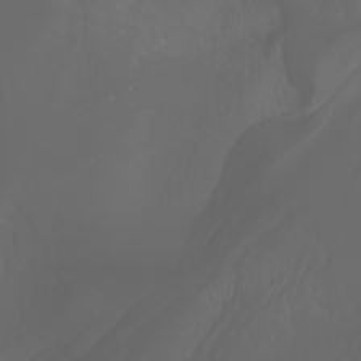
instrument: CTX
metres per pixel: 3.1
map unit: Htu
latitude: -1.5211
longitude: -75.9339
